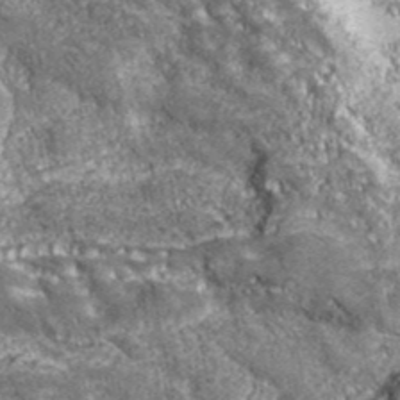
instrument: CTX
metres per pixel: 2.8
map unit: eHh
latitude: 43.2159
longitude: -89.7639
